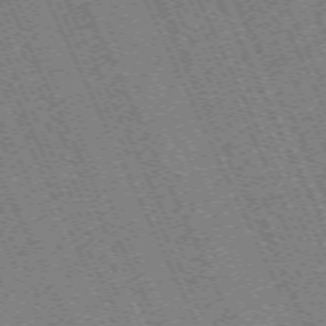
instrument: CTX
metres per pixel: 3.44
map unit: Hpe
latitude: -70.9542
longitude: 9.8044
